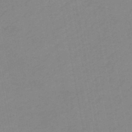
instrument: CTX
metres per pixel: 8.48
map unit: HNb
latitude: -50.9731
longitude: -51.4615
